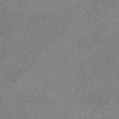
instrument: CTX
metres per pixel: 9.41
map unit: HNb
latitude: -31.8800
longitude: 60.6896
